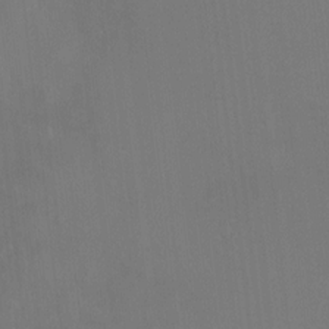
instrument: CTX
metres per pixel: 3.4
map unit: HNhu
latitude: 6.9325
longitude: 4.0661
